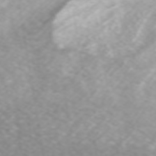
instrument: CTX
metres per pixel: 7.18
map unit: ANa
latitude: 45.3670
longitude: 21.9367
